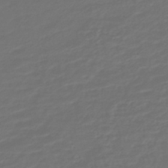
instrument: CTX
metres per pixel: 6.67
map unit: HNb
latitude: -47.4832
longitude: 55.1431
